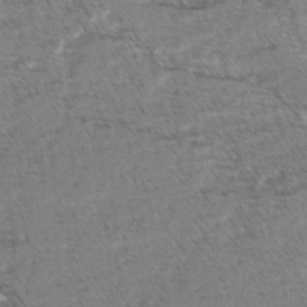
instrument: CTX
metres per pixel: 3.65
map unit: lAvf
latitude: -2.3684
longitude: -113.0080
